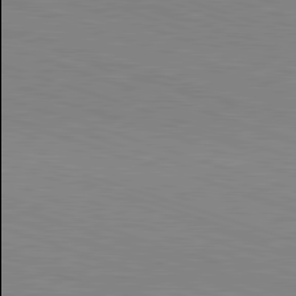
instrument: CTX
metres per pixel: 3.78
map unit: Hpe
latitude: -82.8408
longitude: 6.0094
